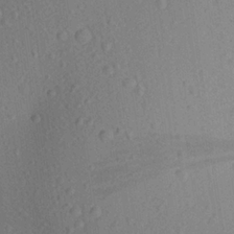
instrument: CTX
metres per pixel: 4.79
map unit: Aa
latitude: 22.5546
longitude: -139.4426
